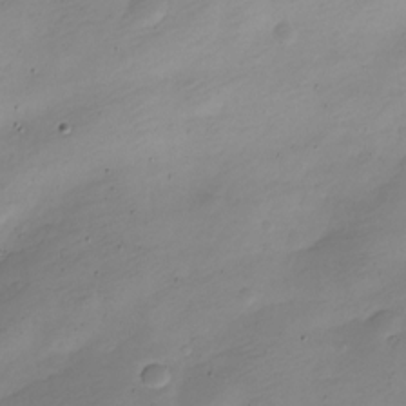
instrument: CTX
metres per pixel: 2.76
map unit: Nve
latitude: -22.2362
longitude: 105.9178
